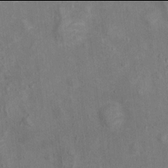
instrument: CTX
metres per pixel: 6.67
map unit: Ht
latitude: 13.9906
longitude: -41.2159
